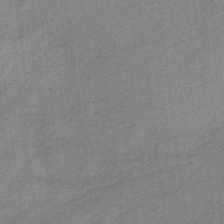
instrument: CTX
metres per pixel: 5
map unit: HNb
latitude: -35.2565
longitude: 57.3698
